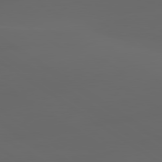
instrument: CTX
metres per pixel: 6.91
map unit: lApd
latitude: 80.1389
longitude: -90.4223
